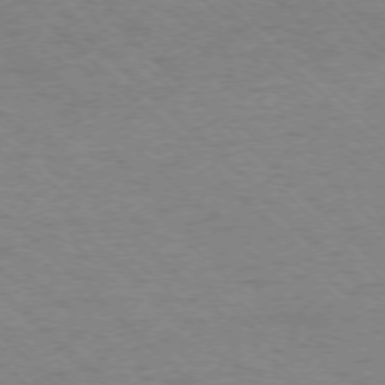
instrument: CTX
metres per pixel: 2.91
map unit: Ap
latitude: -75.6155
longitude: -79.8395
